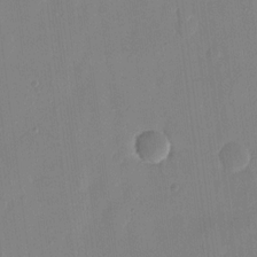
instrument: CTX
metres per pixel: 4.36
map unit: eHh
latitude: 12.2145
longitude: -70.5735
